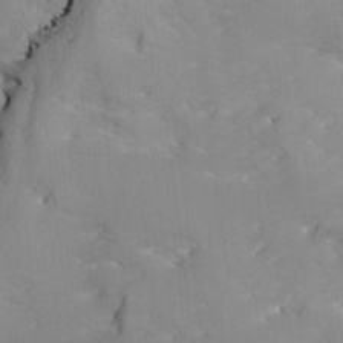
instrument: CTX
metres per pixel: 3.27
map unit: Ave
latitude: -9.3132
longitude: -117.4615
